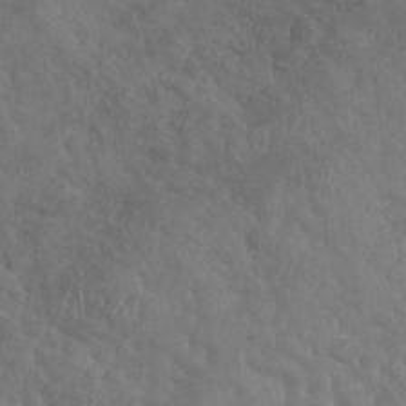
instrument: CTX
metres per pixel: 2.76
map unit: Nhu
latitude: -30.8408
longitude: -61.7449
